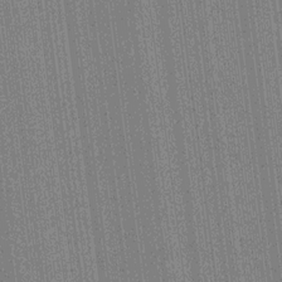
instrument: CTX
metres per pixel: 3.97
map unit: HNhu
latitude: 14.8380
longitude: 13.2187
